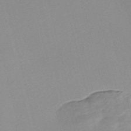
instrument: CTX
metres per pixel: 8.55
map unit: Nve
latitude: -57.2187
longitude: 58.8407
